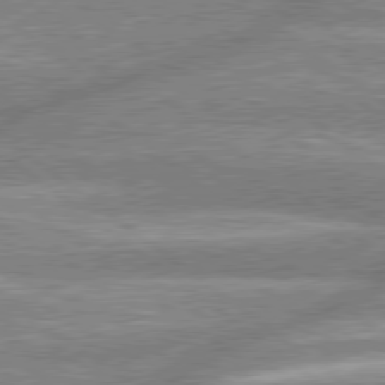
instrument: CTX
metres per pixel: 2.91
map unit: lApd
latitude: 79.0459
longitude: -158.5357
